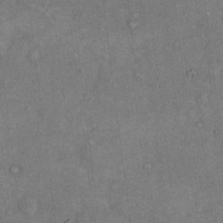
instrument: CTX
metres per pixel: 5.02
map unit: Hto
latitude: 9.4049
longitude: -59.0270
